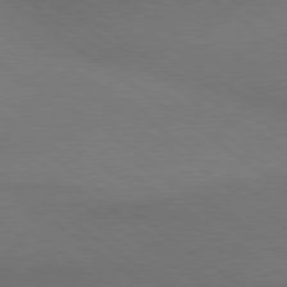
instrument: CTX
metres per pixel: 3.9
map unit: lApd
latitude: 79.5749
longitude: -177.2348
